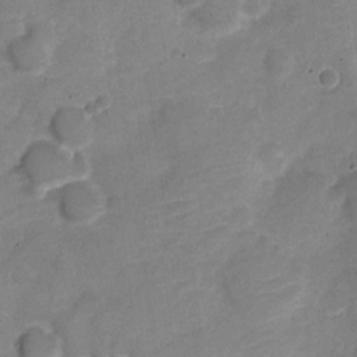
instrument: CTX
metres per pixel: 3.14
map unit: Nve
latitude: -22.7274
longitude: 105.0486
